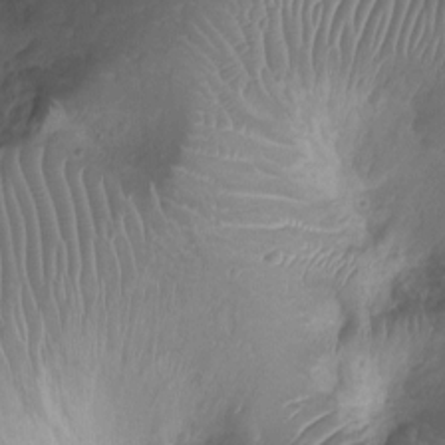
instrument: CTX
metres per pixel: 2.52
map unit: Ht
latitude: -9.0108
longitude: -20.9892
